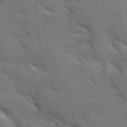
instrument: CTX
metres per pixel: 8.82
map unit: Ave
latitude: 9.8206
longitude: -102.6490
